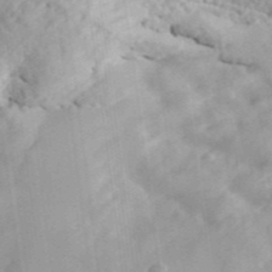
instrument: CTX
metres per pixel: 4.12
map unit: ANa
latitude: 42.8569
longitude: 47.3131
